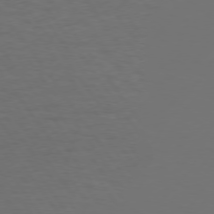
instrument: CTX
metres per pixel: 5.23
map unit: Hpe
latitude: 74.9325
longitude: -130.4979
